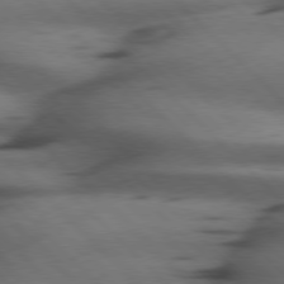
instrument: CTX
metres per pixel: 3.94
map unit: Hpe
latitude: 77.3103
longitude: -154.8947
